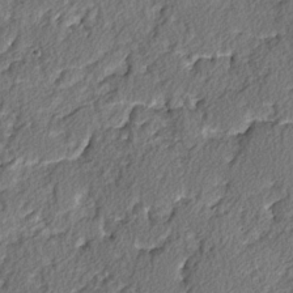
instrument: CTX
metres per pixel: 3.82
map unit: lAvf
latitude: -3.4265
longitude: -108.1577
